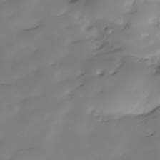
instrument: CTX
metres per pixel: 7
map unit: Hve
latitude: -28.7652
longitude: 91.6533
